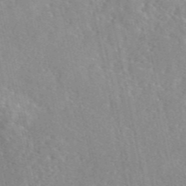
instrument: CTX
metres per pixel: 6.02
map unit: eAb
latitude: 45.8961
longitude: 111.7099
